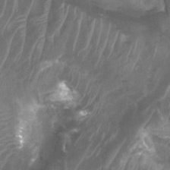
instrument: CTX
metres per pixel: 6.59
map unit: Ht
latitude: 2.6868
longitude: -19.8772
